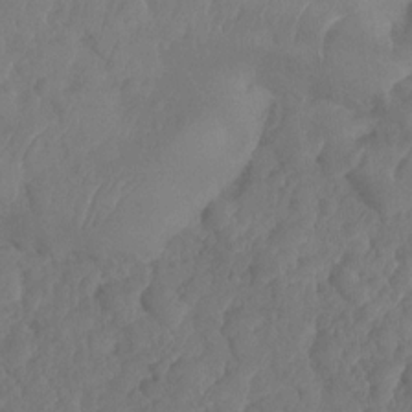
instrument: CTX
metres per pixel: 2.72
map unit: HNhu
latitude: -24.7085
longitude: 50.0472
